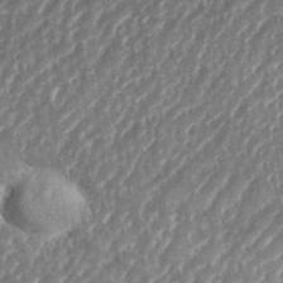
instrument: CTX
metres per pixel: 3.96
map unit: eHh
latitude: 35.6882
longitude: -134.2522
